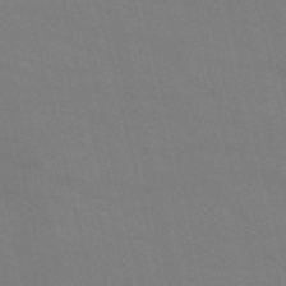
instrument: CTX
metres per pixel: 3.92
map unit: HNb
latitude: -54.5196
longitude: -37.6883
